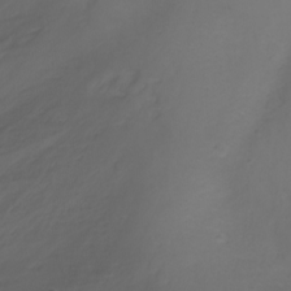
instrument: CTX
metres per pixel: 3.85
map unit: Nhu
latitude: -5.7666
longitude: -79.9150
